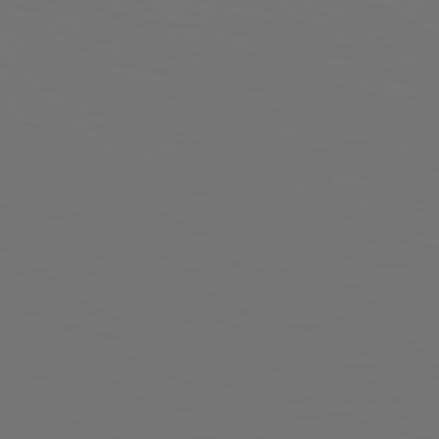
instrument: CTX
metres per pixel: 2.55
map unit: Hpe
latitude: 76.9891
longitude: -135.1592
